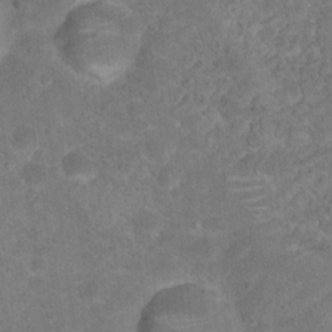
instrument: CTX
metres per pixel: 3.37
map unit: Hto
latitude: 18.9513
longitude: -38.8758
